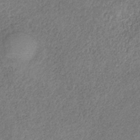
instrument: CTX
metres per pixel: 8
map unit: HNb
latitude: -32.4629
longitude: 58.9541
